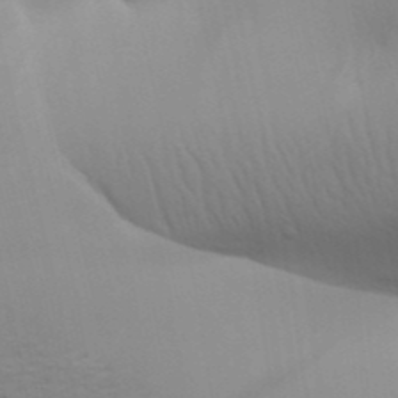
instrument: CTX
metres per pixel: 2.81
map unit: Aa
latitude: 31.6883
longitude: -141.3481
